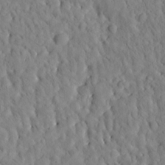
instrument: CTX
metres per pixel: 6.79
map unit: Htu
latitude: -4.6896
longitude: 173.3509
